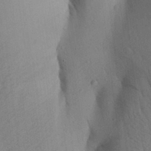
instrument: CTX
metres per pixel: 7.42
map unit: Aa
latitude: 27.1214
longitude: -148.1956
